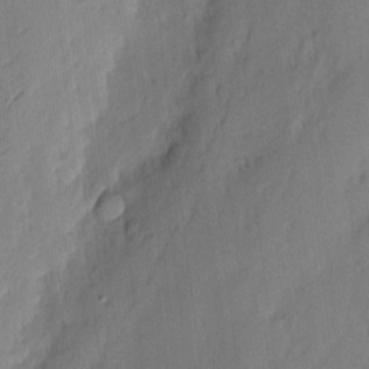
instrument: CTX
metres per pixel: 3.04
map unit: eHh
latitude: 3.1781
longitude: -76.9891
